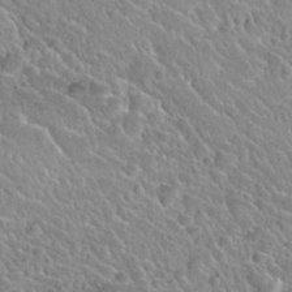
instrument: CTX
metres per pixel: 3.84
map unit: Nhu
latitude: 28.2333
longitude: -54.1578
